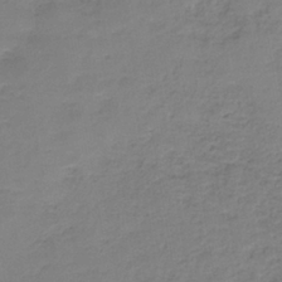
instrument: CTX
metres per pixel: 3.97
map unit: eAb
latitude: -35.7667
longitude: 52.5762
